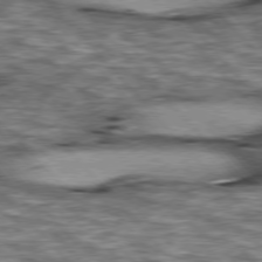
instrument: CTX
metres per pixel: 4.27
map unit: lApd
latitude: 76.6490
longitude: -49.7072
